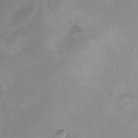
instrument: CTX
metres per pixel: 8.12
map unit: HNhu
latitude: 8.5735
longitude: 10.3495
